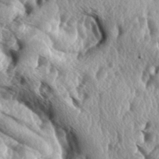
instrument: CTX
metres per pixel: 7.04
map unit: lAa
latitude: -5.5588
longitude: -124.4223
